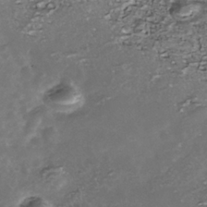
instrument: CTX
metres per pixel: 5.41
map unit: Nhe
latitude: -39.6533
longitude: -116.3278
